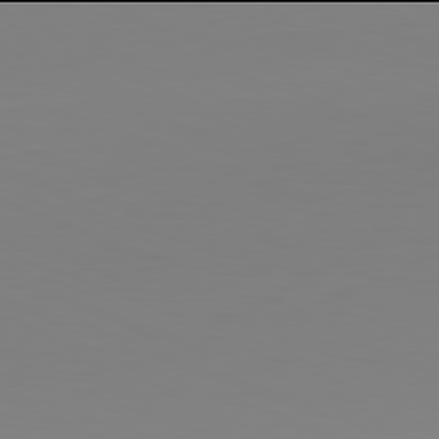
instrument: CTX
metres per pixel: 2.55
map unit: Hpe
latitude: -82.0094
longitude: 9.0675
